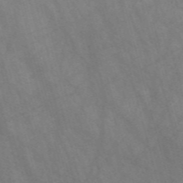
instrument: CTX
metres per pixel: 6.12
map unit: Nve
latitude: -57.8422
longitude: 64.1417
